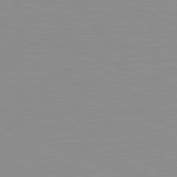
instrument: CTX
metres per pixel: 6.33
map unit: Hpe
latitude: -82.4440
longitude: 6.3684
